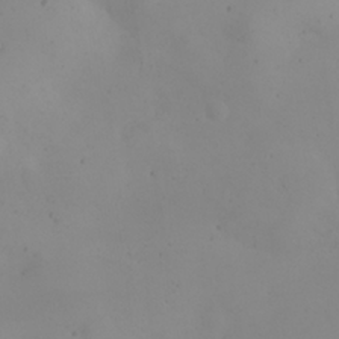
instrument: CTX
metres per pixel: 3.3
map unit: eHh
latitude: 24.0822
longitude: -64.2711
